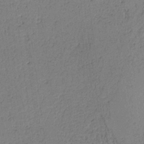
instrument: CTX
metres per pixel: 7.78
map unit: Htu
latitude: 0.2900
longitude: 173.0675
